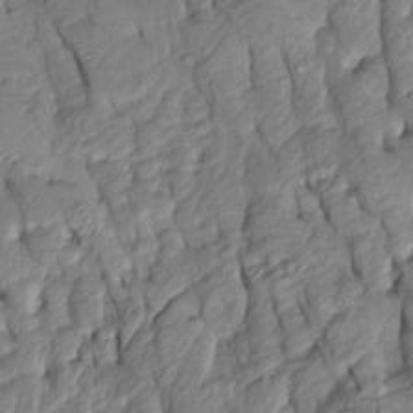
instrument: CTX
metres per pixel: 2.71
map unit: Htu
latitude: -6.7085
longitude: 154.6329
